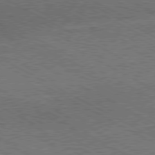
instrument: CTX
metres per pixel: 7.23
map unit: Hpe
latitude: -81.2187
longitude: 20.5384
